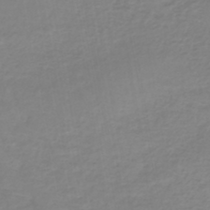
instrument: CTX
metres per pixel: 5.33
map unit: lHb
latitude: -44.8219
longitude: 65.9367
